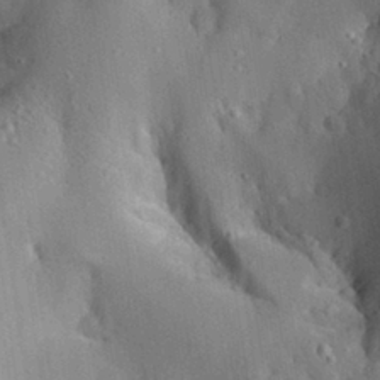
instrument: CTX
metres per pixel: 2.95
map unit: Aa
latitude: 29.1025
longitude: -131.5183
